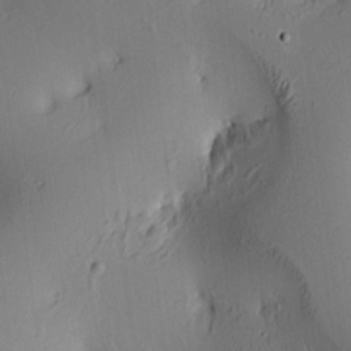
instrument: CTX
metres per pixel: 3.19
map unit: lAa
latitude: 5.7827
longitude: -113.6505
